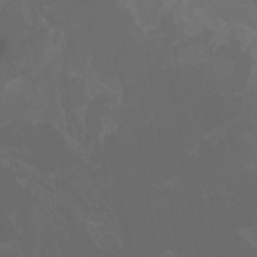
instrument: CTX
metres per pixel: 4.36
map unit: Htu
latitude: -0.8786
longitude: -78.1200
